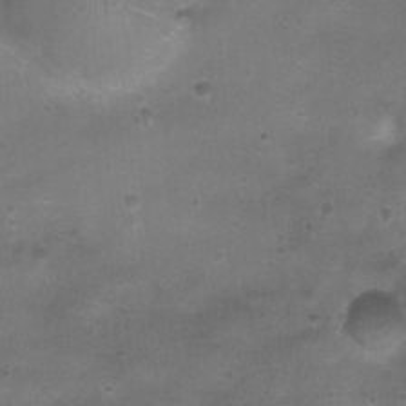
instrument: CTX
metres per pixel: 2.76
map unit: Ht
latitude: 4.3845
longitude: -20.7435
